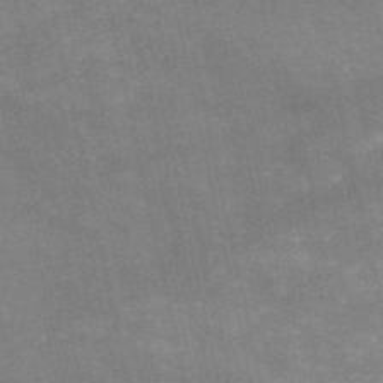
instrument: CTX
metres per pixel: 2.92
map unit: HNb
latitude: -52.6896
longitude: -39.7638
